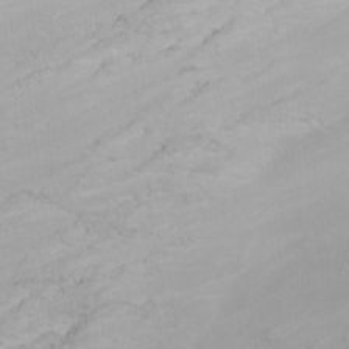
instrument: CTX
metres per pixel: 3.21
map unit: Htu
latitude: -6.4440
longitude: -69.0080
